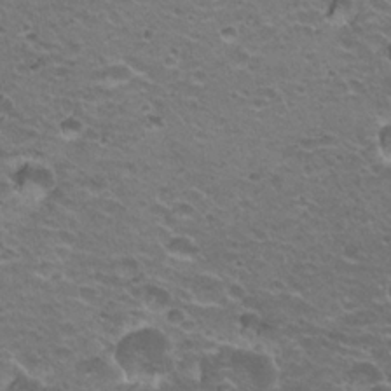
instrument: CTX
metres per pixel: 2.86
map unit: Hto
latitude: 21.3482
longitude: -32.5168
